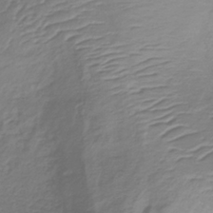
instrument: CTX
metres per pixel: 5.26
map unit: lHb
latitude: -37.1053
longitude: 72.8408
